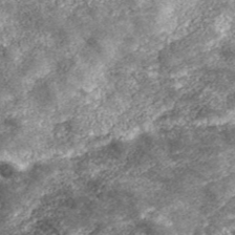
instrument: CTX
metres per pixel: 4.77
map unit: eHh
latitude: 42.8947
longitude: -89.5560
